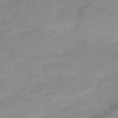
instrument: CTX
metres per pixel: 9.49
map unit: HNb
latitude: -49.6911
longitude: -39.8205
